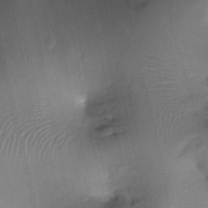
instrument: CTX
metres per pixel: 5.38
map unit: Ht
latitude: -18.4251
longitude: -44.3467
